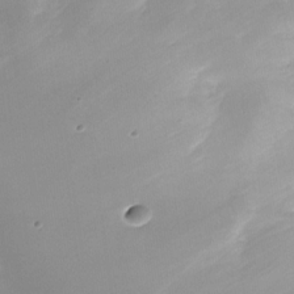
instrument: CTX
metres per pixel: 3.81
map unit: Nhu
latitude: -27.0297
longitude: -72.8191
